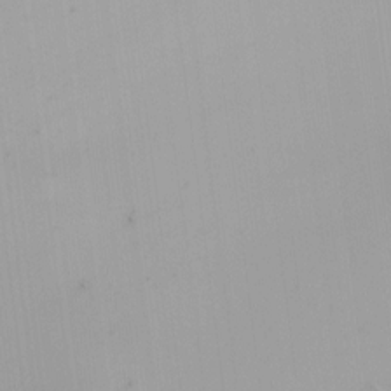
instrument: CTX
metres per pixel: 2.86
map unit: HNhu
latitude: 7.8394
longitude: -0.2900
